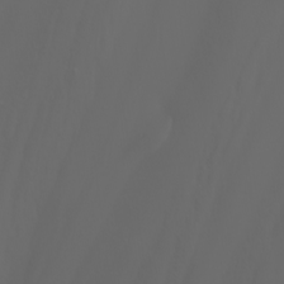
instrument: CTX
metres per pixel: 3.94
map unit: Nhu
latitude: -4.9352
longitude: -90.6679
